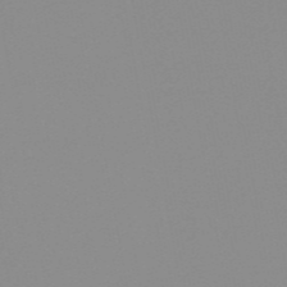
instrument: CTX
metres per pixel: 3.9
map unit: HNb
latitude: -53.9178
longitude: -49.4048
